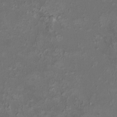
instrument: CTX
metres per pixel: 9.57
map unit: HNhu
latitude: 5.0269
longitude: 9.3321
